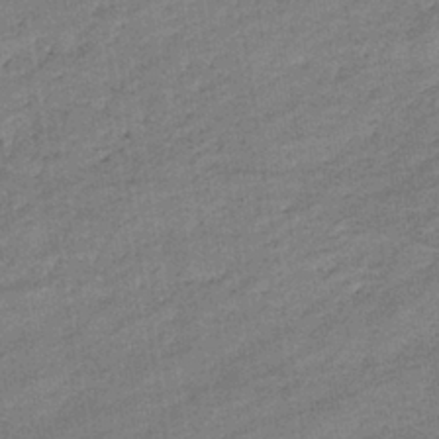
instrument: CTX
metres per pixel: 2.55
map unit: eHb
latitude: -37.0675
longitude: 77.9556
